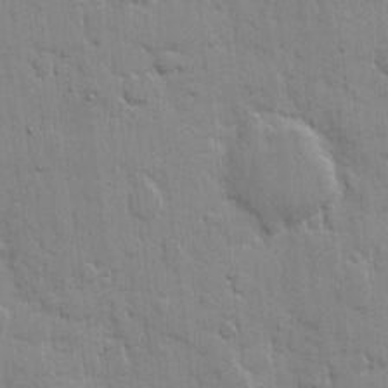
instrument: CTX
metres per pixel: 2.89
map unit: eHh
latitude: 9.3671
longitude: -66.9324
